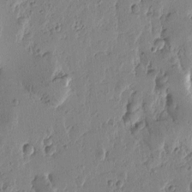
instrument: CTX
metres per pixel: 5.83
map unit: Htu
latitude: -0.8408
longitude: -177.4993
